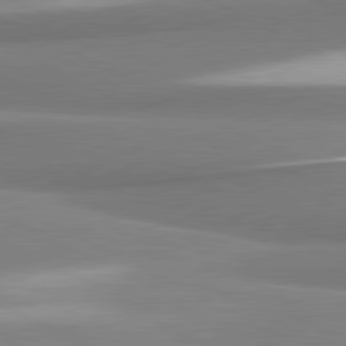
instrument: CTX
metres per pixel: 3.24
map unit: lApd
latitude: 81.0836
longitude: 167.7478
